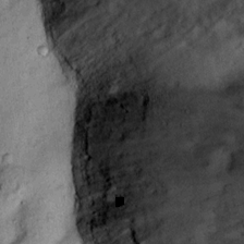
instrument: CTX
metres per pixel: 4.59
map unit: Hto
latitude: 11.6316
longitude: -36.7624
